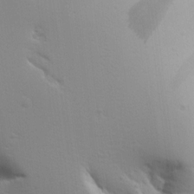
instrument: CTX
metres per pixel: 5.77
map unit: Aa
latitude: 14.7625
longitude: -141.2159
